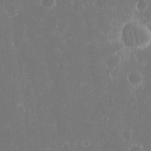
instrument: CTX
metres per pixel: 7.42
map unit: eHh
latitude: 15.9906
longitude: -72.9892
